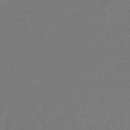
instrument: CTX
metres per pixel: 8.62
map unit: eHb
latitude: -46.2739
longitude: 84.5951
